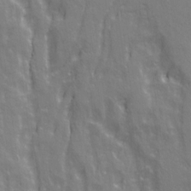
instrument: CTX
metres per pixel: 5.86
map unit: Ave
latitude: 21.2348
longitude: -134.5734
